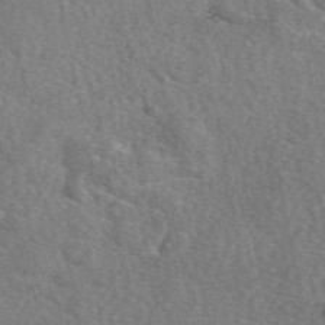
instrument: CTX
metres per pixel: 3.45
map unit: eAb
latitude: 50.0255
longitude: 112.6141
